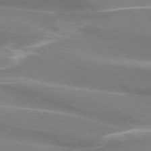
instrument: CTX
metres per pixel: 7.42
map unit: lApd
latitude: 74.0255
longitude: -62.0822
